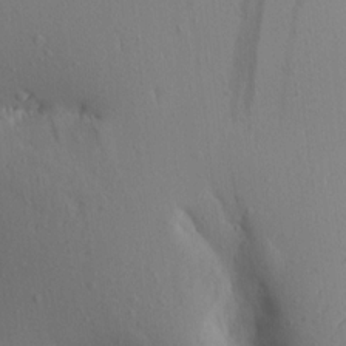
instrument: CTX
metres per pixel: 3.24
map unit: Aa
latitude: 15.1593
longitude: -143.1403
